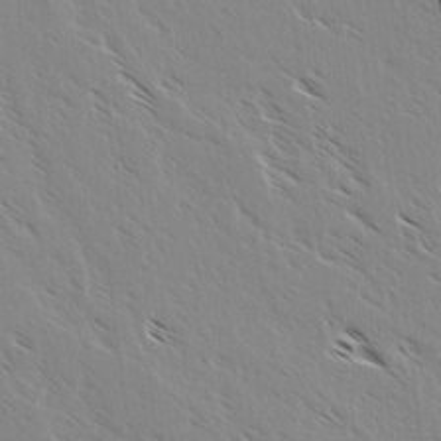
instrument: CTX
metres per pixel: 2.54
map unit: lAvf
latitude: 4.2145
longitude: -105.1026
